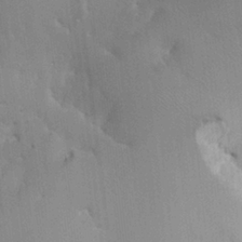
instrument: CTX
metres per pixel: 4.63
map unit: HNhu
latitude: 0.9136
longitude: -4.1011
